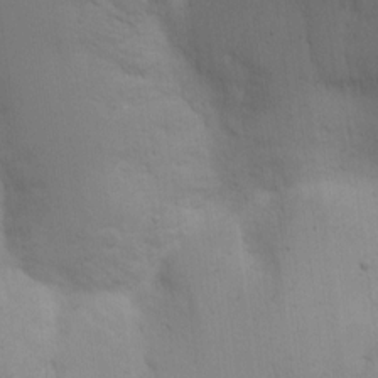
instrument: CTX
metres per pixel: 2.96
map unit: lAvf
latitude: 8.3467
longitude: 169.2376
